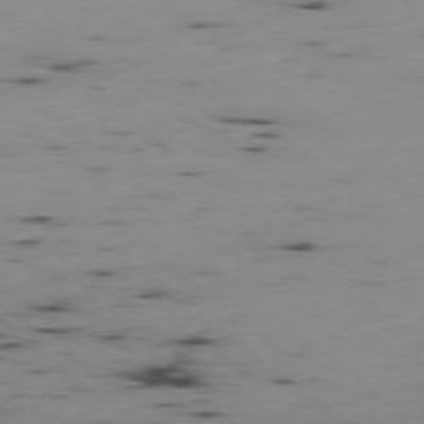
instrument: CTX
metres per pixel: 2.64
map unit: Hpe
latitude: -78.8408
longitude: 12.5385
